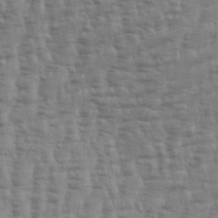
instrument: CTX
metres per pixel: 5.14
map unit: Aa
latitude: 34.5734
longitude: -136.0255
